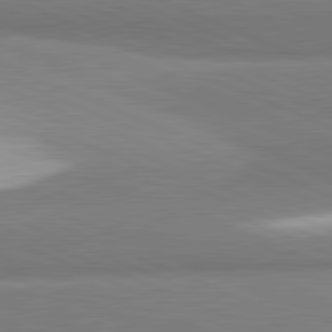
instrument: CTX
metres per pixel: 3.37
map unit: lApd
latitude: 82.0255
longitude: 161.2187
